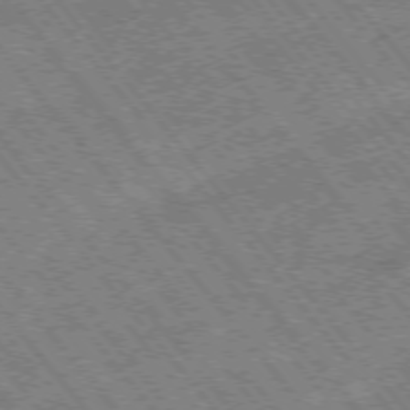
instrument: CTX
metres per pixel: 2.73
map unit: Hpe
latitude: -75.6722
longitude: -20.1389
